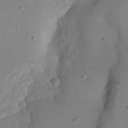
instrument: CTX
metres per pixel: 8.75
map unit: eHh
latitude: 21.3293
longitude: -63.7828
